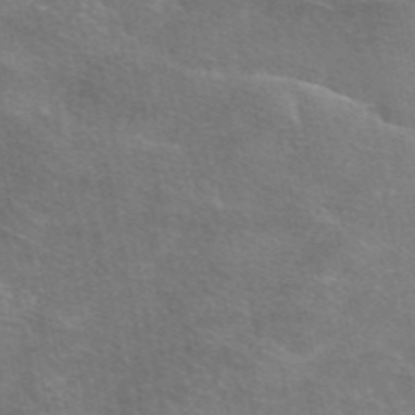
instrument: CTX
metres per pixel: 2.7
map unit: eAb
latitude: 47.1592
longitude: 105.7855
